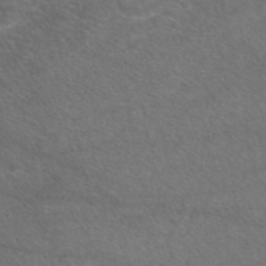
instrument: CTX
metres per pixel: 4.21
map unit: eAb
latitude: 47.7072
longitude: 112.8786
